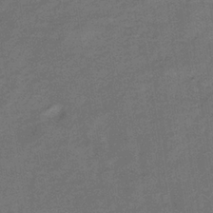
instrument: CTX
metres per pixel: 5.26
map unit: lHb
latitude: -33.4455
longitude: 66.9731
